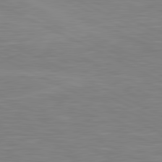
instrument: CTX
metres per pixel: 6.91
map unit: lApd
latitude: 81.0269
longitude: -169.6694
